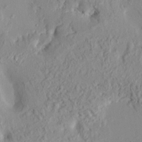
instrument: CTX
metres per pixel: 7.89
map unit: HNhu
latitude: 7.8961
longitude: -1.2726
